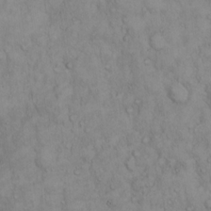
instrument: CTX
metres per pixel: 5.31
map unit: Hto
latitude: 13.1025
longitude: -57.8205
